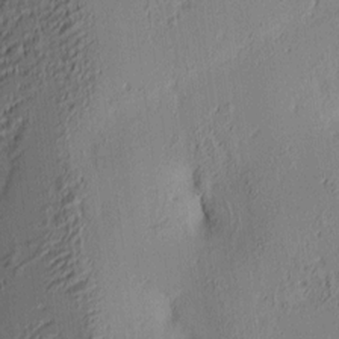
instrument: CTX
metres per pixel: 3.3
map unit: lAa
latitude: 4.7057
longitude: -115.7449
